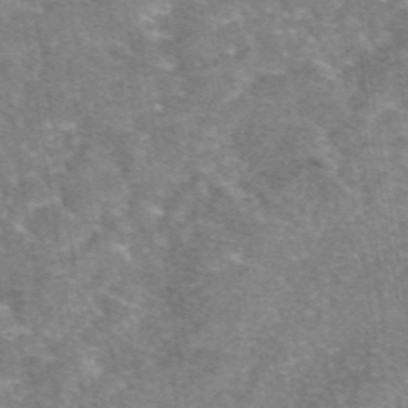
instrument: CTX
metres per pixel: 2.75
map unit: eAb
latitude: 46.8947
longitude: 102.8219
